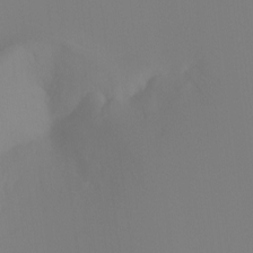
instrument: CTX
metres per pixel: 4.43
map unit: Ht
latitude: -4.5007
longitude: -61.1403
